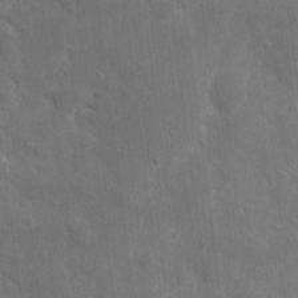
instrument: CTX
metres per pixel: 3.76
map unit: eHh
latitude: 7.5560
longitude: -72.5168
